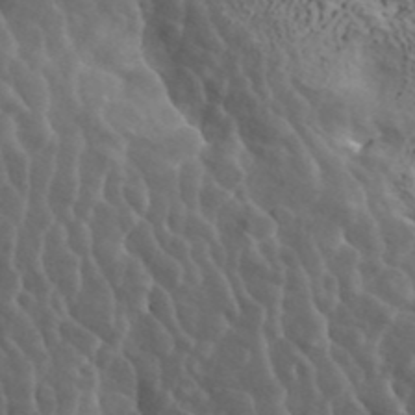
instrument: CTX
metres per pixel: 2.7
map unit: ANa
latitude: 41.7828
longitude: 14.9353
